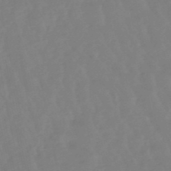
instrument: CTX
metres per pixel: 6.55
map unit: lHb
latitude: -48.8975
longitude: 78.7274
